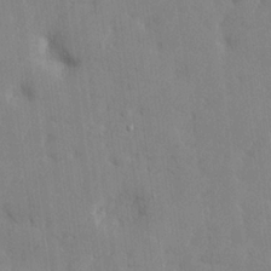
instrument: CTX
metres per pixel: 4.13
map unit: lHvf
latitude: 24.1388
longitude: 143.4076
